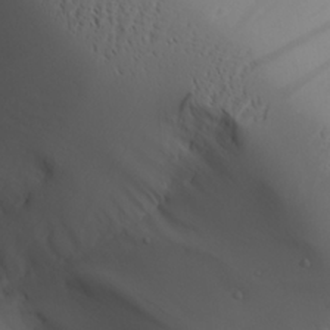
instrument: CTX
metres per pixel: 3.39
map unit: Aa
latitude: 24.8757
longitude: -127.0837
